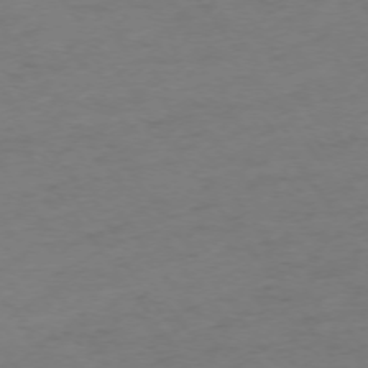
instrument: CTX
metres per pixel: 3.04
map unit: Ap
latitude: -74.4818
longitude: -71.5749
